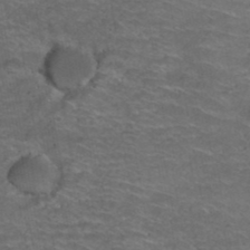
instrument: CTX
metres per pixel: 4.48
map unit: Hto
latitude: 38.5168
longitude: -42.4979
